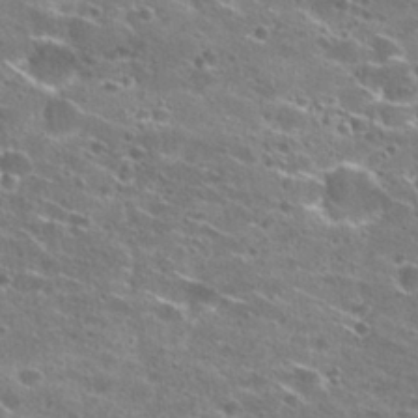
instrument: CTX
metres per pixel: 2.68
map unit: Hto
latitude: 25.7071
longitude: -46.8380
